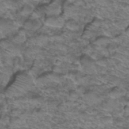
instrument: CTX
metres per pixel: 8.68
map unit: Hto
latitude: 38.3467
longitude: -44.4034
